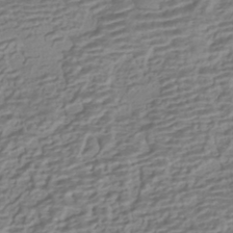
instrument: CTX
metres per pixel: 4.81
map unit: HNhu
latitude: -42.9541
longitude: 100.9919
